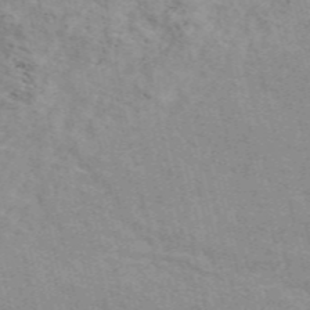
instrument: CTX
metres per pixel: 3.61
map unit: ANa
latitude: 49.6883
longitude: -72.7813
